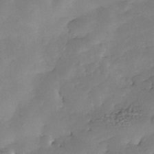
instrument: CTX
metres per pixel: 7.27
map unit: Nhe
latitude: -34.5007
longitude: -143.6316
